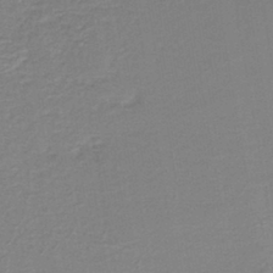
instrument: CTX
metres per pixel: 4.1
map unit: HNb
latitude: -40.5196
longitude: 51.0486
